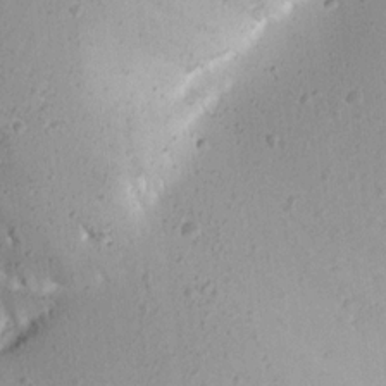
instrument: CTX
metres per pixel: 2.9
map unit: Aa
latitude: 15.5749
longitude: -142.7246
